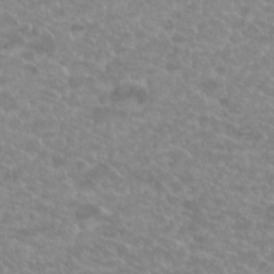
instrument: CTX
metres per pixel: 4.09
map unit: Hto
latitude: 20.0255
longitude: -37.2915
